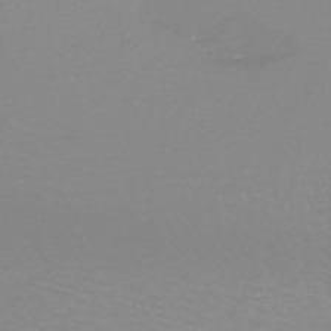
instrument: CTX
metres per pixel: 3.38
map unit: lHb
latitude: -44.1984
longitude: 53.9178
